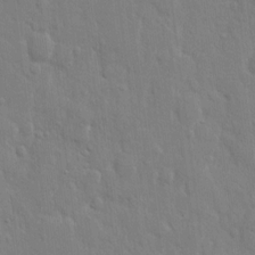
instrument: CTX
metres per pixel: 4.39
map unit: eHh
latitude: 12.5924
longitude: -70.2333
